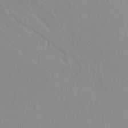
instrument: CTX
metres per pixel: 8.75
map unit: Hto
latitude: -6.9730
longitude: -44.4601
